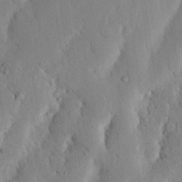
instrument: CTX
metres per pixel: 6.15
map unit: Nhu
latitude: 19.9150
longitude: -75.0081
